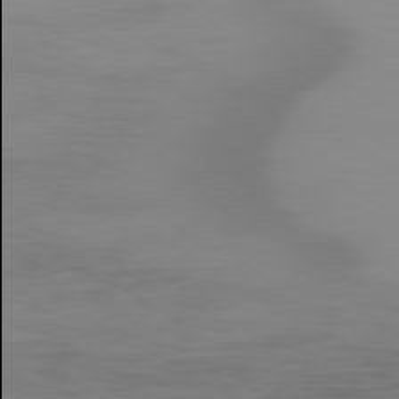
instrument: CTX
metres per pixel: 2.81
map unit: Ap
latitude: -79.8044
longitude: -77.9906
